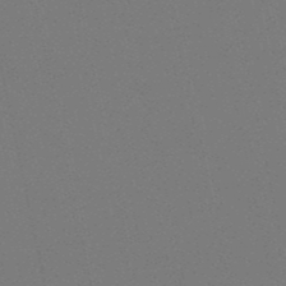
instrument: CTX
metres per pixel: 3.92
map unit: HNb
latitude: -49.8045
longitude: -52.3845
